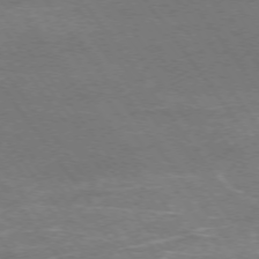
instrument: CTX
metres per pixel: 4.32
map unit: Ap
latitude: -75.2376
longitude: -75.4238
